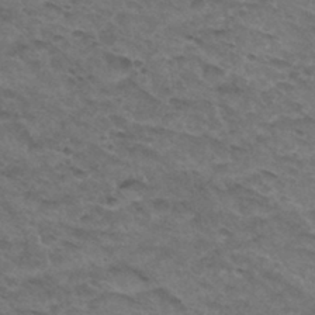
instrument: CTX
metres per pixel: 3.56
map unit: Hto
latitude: 32.4223
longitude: -48.1578
